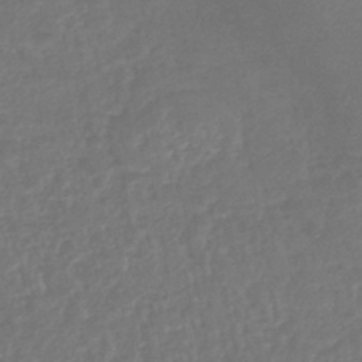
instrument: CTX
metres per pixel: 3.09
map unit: lHb
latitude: -43.0864
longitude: 75.8234
